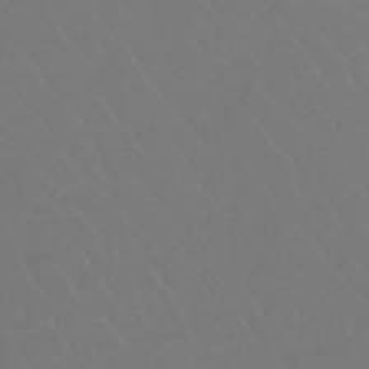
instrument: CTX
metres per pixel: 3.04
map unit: lHb
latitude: -42.5573
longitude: 67.4265
